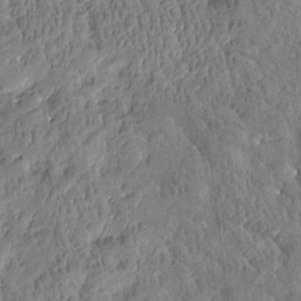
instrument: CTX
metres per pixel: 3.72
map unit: Htu
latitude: -3.7477
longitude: 175.7855
